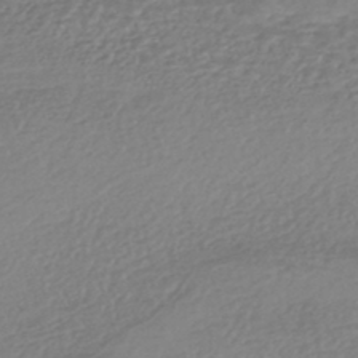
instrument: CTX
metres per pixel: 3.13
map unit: HNhu
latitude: -44.9731
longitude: 95.5777
